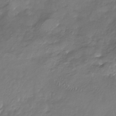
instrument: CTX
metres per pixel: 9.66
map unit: Nhu
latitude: -23.1431
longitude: -56.9891
